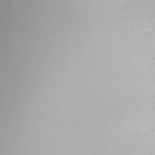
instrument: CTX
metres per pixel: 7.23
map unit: Nhe
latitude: -33.7856
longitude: -88.8569
